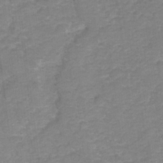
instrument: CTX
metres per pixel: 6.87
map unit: Hto
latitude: 5.6694
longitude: -31.4805
